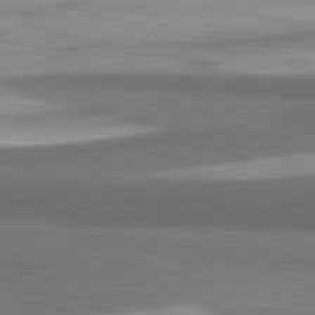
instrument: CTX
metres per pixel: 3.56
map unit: lApd
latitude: 81.8205
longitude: 175.7288
